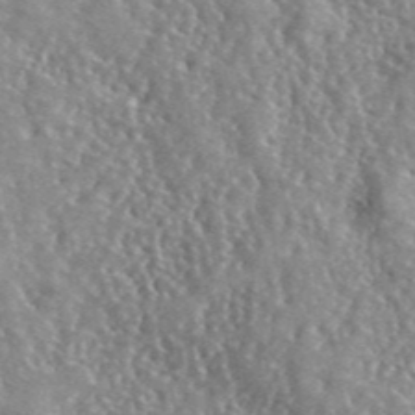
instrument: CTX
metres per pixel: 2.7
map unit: lHvf
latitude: 42.3089
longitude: -89.6883
